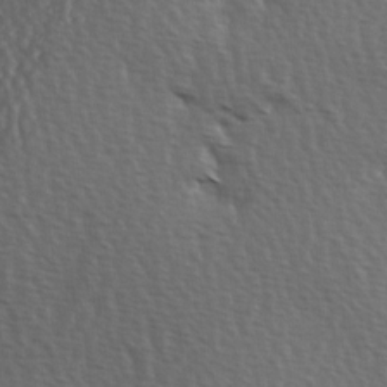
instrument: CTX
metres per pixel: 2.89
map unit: Hve
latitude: 2.9136
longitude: -123.5371
